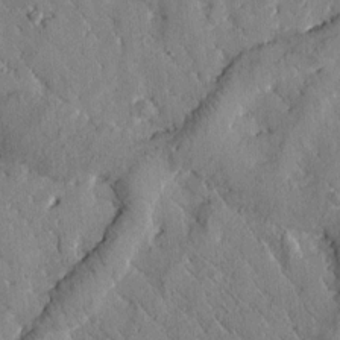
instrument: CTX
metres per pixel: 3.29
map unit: Htu
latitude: -0.0661
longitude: 176.0850
